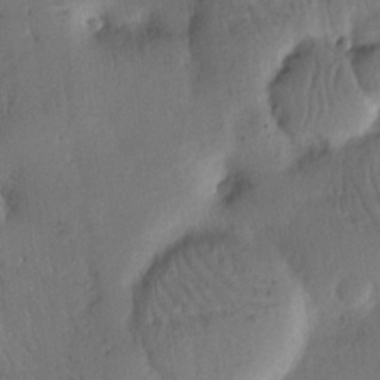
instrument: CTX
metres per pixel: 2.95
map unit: Nhu
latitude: 14.4979
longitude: -78.7247
